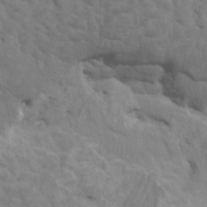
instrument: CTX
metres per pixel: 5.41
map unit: HNhu
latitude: 4.1200
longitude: -2.4979
